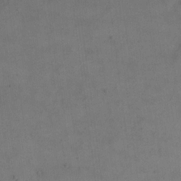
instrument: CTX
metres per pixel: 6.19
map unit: eHh
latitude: 18.6301
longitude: -64.9514
